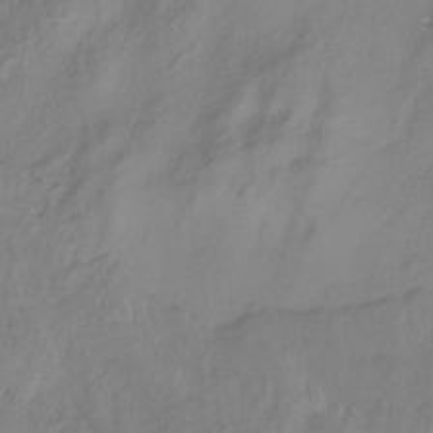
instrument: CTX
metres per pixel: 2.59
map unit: HNhu
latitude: -28.8597
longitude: 67.7289
